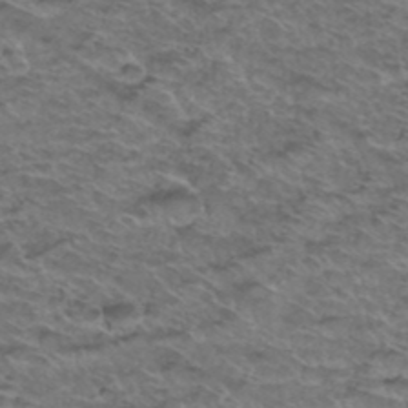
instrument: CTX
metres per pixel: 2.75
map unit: Hto
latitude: 38.2333
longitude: -44.2900
